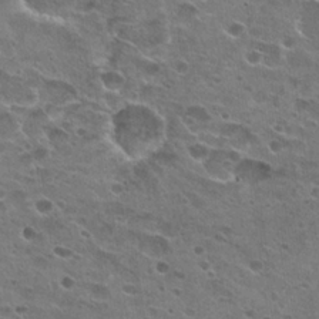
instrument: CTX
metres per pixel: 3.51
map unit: Hto
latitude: 22.5924
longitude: -42.5546
